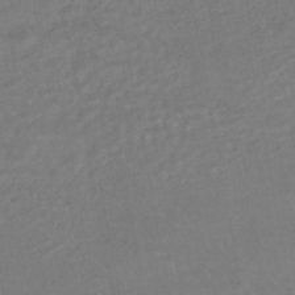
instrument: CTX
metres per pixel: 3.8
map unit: HNhu
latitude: -47.4454
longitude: 97.0676
